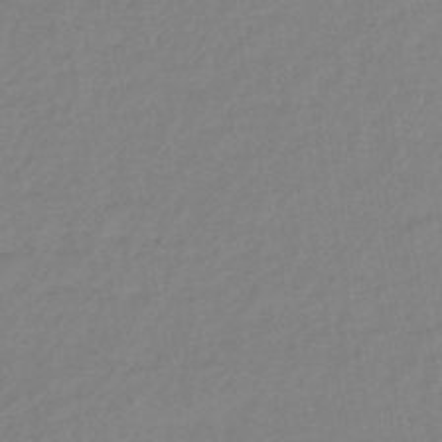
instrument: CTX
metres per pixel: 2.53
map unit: eHb
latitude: -45.8422
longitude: 86.6141
